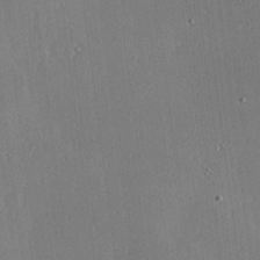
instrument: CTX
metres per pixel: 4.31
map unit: Hve
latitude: 18.0444
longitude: 149.7289
